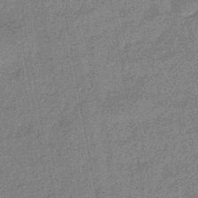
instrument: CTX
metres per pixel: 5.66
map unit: eHb
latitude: -44.7841
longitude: 88.7841
